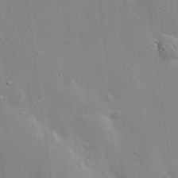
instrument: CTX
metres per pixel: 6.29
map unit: lHvf
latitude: 33.1592
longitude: -92.4601
